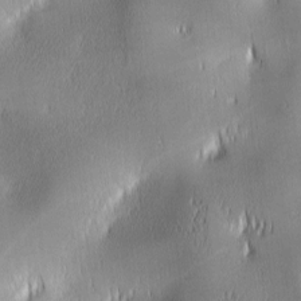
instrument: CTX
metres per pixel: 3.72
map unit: lAa
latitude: 1.7071
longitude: -117.2159
